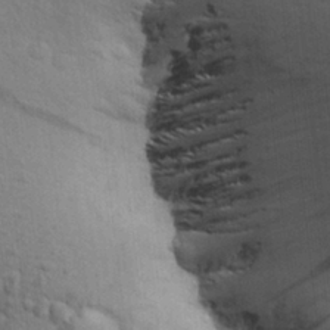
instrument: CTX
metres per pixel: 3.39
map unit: Aa
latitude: 26.9514
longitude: -143.5371
